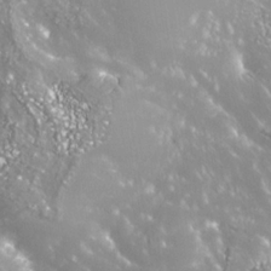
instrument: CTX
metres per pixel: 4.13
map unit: Nhe
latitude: -36.1416
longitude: -91.2726
